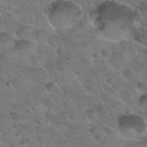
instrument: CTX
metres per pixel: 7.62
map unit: Nhu
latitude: 30.5168
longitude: -55.3670
